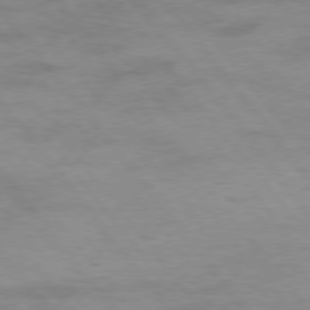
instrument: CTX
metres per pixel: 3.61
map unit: Hpe
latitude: 75.1592
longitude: -143.8206
